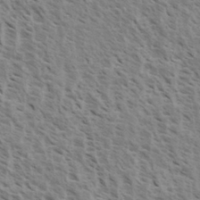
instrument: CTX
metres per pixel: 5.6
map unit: eHh
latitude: 33.9339
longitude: -140.5734
